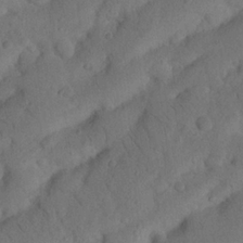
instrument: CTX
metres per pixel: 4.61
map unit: Nhu
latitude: 21.6127
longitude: -74.3089
